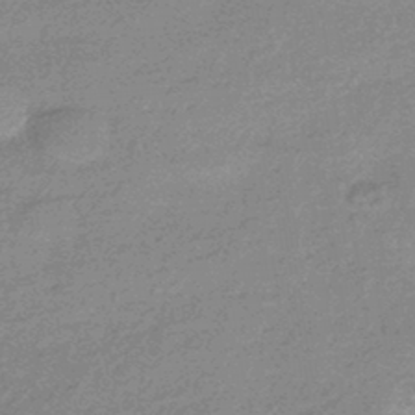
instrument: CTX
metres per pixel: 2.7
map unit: HNhu
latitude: -43.2564
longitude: 93.0486
